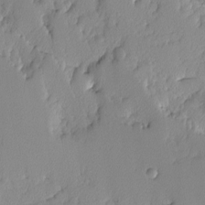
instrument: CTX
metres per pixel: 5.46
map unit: Ave
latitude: -9.6344
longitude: -117.0647
